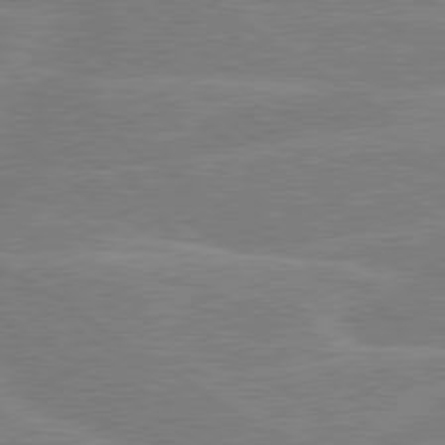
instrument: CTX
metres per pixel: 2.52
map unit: lApd
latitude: 79.2915
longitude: -130.8947
